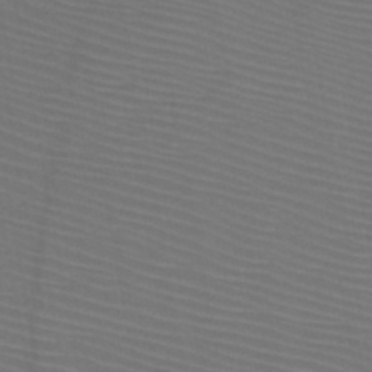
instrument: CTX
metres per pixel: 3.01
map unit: HNb
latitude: -47.7288
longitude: -42.5924
